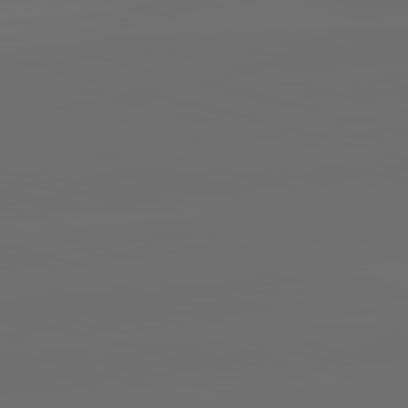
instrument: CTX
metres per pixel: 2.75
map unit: lApd
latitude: 83.7827
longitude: -131.1404
